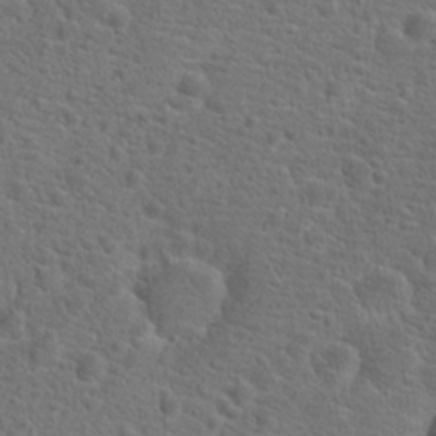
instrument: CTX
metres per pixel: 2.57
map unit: Hto
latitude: 19.4993
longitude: -42.4979
